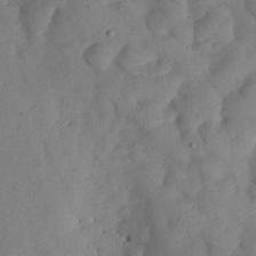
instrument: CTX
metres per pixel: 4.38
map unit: Nhu
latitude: 27.8395
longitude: -72.3468
